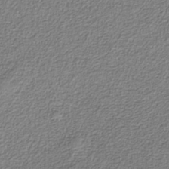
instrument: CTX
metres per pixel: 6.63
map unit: eAb
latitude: -38.0094
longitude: 52.8597
